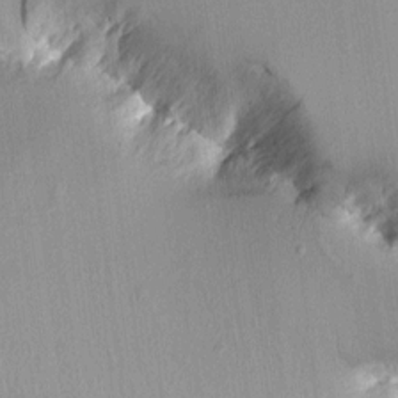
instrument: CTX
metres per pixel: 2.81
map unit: Aa
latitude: 11.3860
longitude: -127.9717
